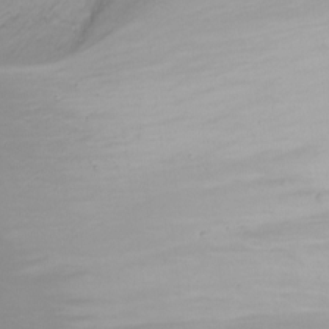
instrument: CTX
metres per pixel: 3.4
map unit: Nhu
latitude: -7.4076
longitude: -70.5546
